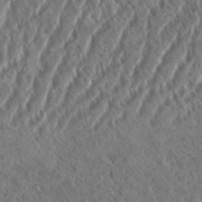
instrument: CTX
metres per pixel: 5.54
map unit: eHh
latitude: 37.1781
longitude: -138.2522
